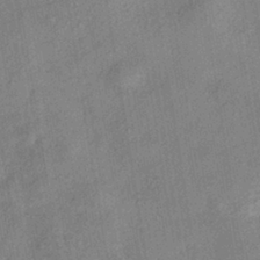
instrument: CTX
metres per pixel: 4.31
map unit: eHh
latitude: -41.4265
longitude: 119.8044
